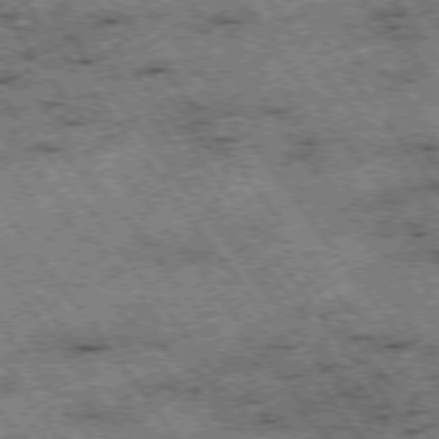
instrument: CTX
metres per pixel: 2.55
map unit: Hpe
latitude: -75.5399
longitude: -21.2537
